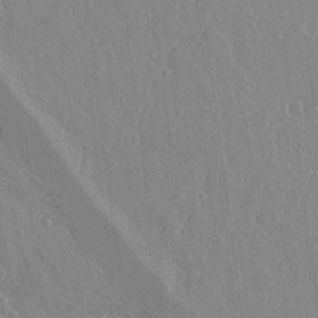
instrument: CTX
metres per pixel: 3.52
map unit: lAvf
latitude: 14.6491
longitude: -125.4804
